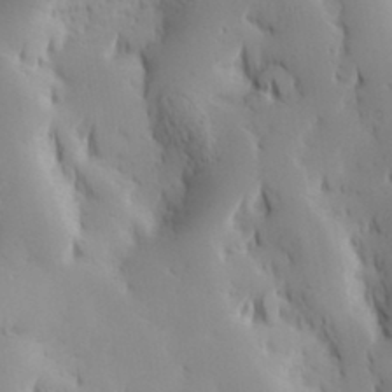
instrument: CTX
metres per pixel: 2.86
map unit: Hve
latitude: 32.7057
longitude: 149.3132
